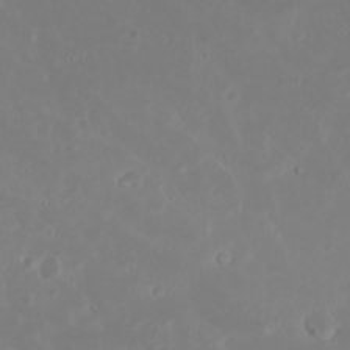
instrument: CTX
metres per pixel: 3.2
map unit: Nhu
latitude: 22.3845
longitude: -64.0633
